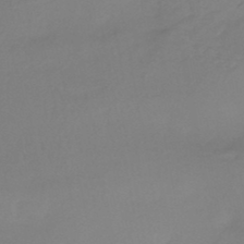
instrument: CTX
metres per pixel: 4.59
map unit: HNhu
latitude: -45.9556
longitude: 92.1795
